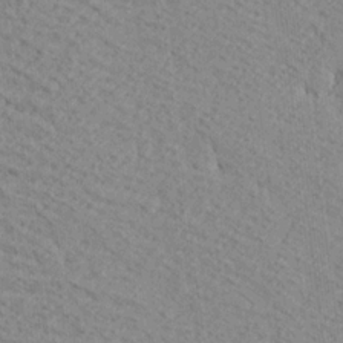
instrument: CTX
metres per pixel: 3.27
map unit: Ave
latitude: 18.5734
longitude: -140.2900
